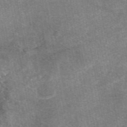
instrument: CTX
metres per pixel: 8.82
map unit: eAb
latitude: 48.3845
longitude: 122.2173
